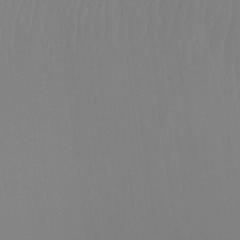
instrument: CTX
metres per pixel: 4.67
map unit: Htu
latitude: -12.8786
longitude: -47.7450
